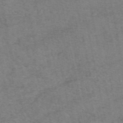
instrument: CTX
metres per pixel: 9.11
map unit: eAb
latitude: 50.4034
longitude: 106.0850
